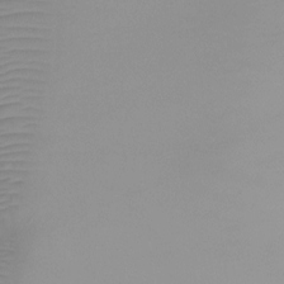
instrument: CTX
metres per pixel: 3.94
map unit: Ht
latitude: -6.8975
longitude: -29.8772
